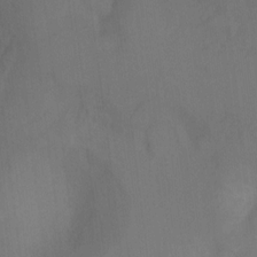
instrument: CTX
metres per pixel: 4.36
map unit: Ht
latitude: 5.3482
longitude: -29.9717
